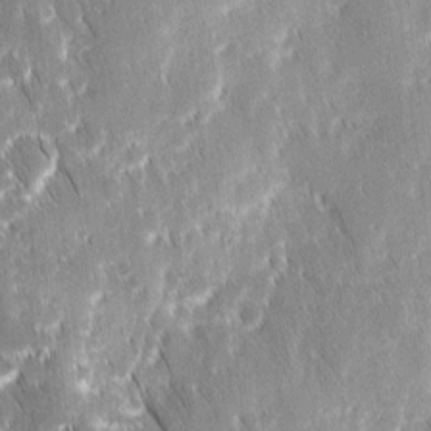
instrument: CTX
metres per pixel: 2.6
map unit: Ave
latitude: 8.8758
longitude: -104.6680
